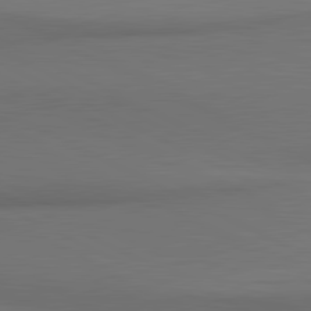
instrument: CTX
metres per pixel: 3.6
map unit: lApd
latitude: 81.5182
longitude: 173.7666
